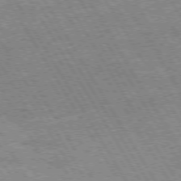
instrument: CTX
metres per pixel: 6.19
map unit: Hpe
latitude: 73.4994
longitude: -129.7449
